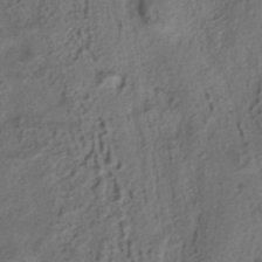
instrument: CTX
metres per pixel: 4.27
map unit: ANa
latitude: -38.8975
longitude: 97.2376
